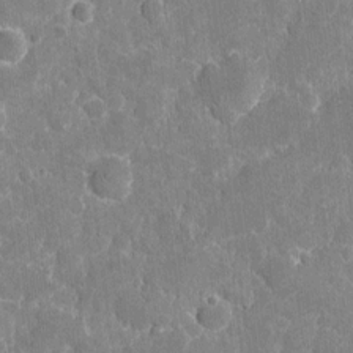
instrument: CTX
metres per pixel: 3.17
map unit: eHh
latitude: 5.2915
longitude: -67.6505
